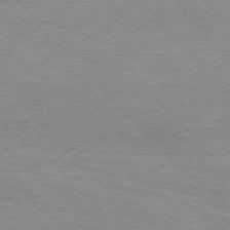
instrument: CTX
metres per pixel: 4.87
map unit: Hpe
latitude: 76.6868
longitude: -152.0822
